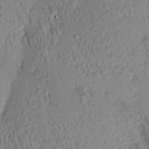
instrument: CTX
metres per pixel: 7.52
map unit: lAa
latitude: 4.4412
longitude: -116.6680
